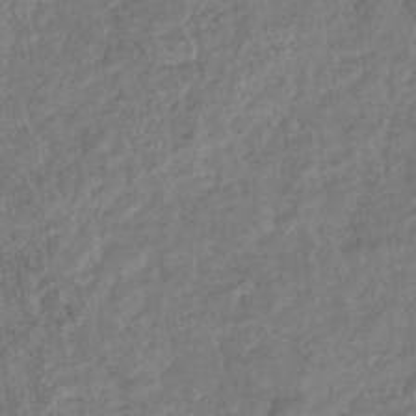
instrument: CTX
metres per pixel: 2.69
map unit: eHb
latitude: -34.9164
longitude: 76.8030
